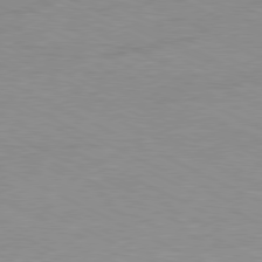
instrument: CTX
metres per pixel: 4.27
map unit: Ap
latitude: -81.0487
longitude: -85.4615
